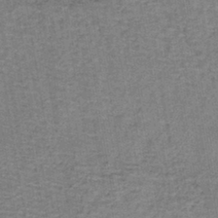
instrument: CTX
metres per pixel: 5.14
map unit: lHb
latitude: -40.3117
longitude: 59.3698
